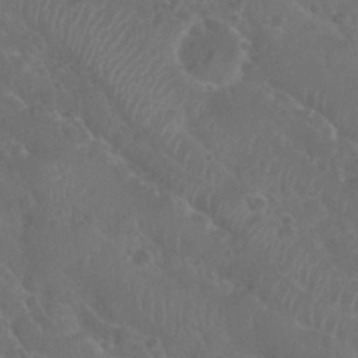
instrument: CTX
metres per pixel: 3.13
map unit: Nhu
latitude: 28.7813
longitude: -55.4237
